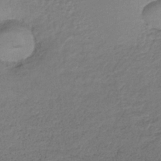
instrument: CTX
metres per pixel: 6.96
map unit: lHb
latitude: -34.7463
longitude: 63.2754
